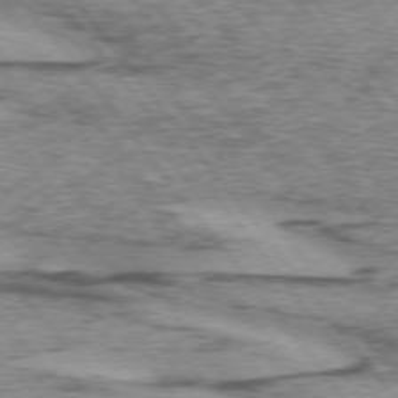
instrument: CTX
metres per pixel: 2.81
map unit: lApd
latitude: 74.1956
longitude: -76.8569
